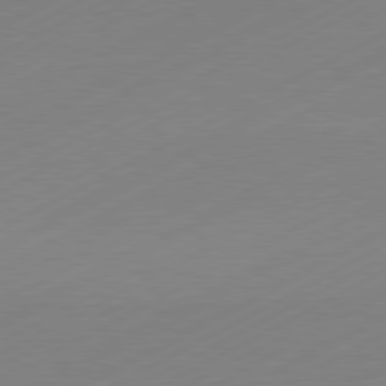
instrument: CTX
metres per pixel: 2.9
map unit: Hpe
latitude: -81.5399
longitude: 13.8234
